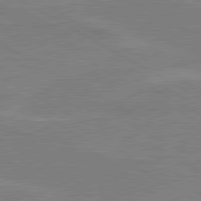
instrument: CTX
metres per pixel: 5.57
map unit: lApd
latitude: 80.4979
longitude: 122.2929
